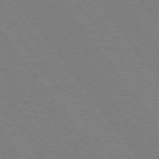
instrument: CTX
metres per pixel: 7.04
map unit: Hpe
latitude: 74.6113
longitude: -137.7072
